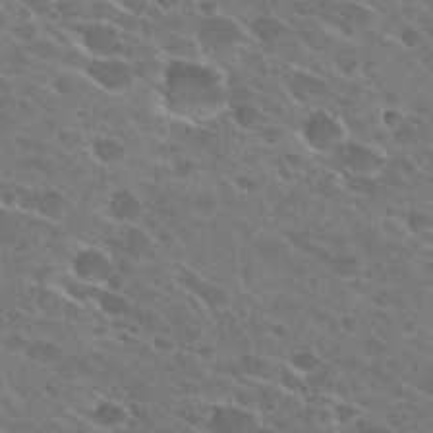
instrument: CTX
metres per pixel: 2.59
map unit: Hto
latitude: 27.5182
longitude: -42.1767
